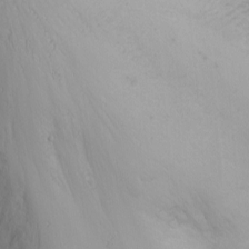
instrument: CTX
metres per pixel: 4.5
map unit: Nhu
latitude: -1.9367
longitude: -74.7813
